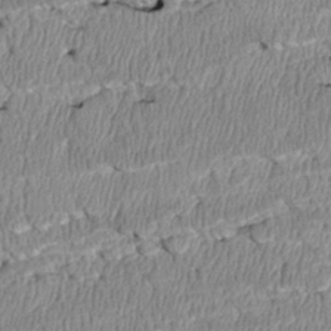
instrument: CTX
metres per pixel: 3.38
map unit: Htu
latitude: 3.4615
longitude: 150.0661
